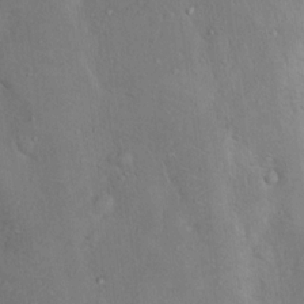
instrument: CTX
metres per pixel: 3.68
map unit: Nhu
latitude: 12.7435
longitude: -27.1592
